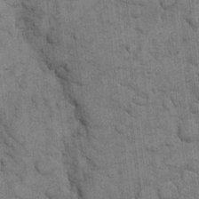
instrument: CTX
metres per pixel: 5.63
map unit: eHh
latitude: 11.0459
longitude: -65.0836
